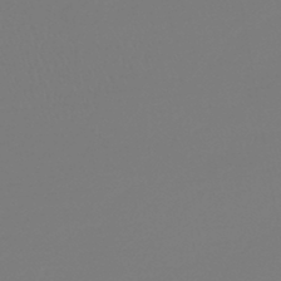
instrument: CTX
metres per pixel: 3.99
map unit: lHb
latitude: -43.2375
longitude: 64.0094
